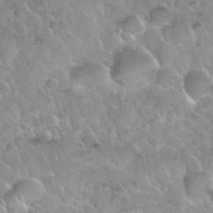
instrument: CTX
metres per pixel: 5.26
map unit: Nhu
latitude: 30.0822
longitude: -53.8961
